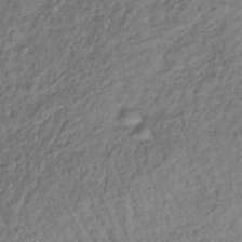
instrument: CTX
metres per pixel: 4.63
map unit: lHb
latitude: -35.7100
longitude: 69.1998
